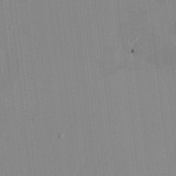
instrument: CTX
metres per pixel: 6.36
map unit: HNhu
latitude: -1.3888
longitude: -7.1592
